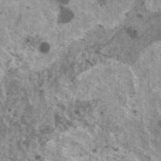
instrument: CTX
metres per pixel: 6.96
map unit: HNhu
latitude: 2.5168
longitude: 5.0486
